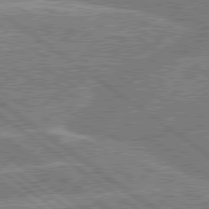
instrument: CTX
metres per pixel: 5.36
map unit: lApd
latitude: 79.7261
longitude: -156.4601
